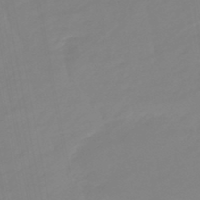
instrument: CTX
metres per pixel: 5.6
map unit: eHb
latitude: -48.3307
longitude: 84.5951
